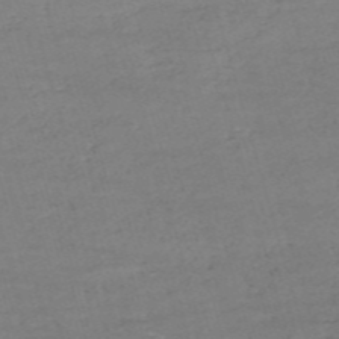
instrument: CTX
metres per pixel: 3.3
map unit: HNb
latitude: -54.0661
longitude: -37.1781
